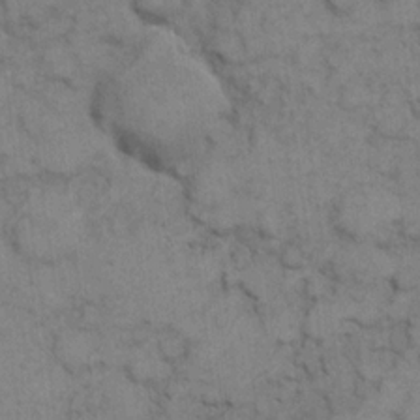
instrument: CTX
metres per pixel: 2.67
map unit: eHh
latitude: 7.4804
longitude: -65.0836
